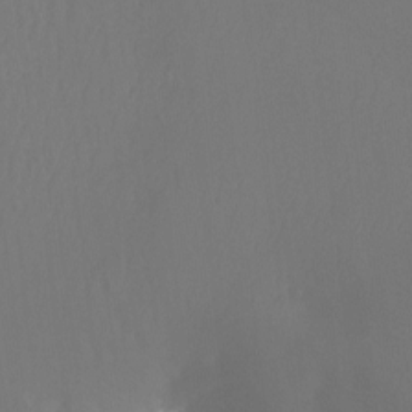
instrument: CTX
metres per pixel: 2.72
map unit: Ht
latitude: -7.4454
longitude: -31.0081
